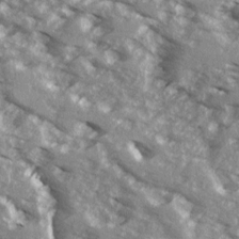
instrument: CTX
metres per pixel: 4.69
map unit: Ave
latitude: 16.2900
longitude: -130.0444
